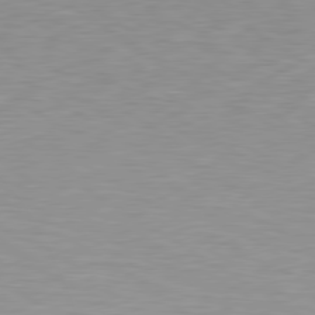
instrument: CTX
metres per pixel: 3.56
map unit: lApd
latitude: 79.3671
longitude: -88.6113
